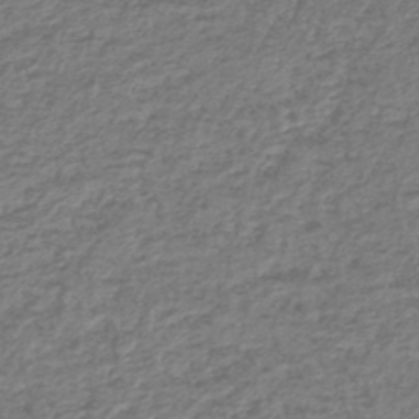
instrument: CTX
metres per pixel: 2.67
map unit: lHb
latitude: -41.2376
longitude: 70.3117
